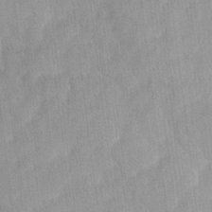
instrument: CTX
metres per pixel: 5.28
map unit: Ave
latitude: 12.3278
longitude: -106.3845
